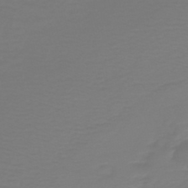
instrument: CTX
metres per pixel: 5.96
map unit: HNb
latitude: -46.7652
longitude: 54.2362
